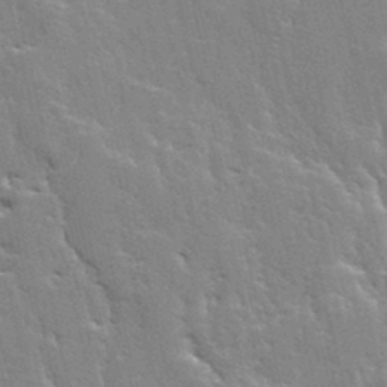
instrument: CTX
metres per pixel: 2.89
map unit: Ave
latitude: 12.9703
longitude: -135.4993
